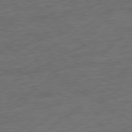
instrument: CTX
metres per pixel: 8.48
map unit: Ap
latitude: -79.5777
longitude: -63.6127
